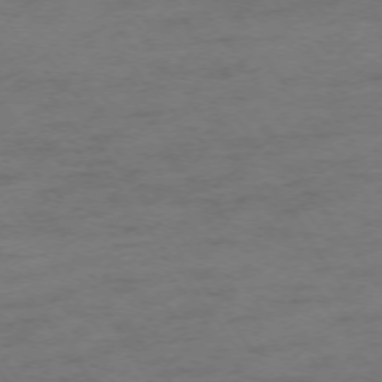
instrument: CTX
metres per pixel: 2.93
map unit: Ap
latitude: -75.0298
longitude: -73.7450
